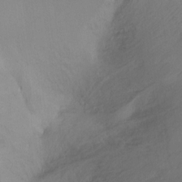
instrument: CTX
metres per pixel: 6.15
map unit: Ht
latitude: -16.8408
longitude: -45.4048
